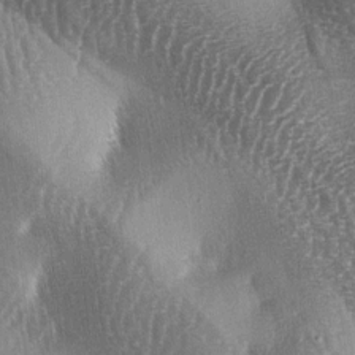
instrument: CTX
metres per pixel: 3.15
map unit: lAa
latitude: -5.9745
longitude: -127.0270
